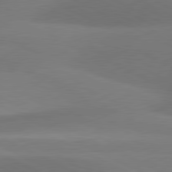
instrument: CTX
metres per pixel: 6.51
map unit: lApd
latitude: 80.9325
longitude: 126.2361
